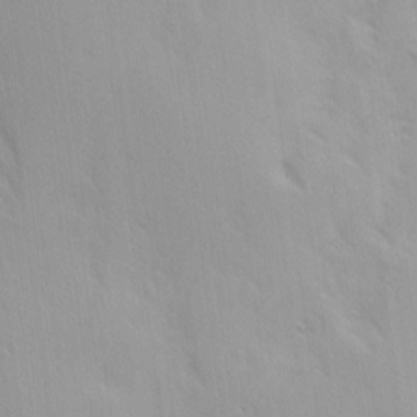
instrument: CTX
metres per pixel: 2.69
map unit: Ave
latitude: 9.2537
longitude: -103.5749
